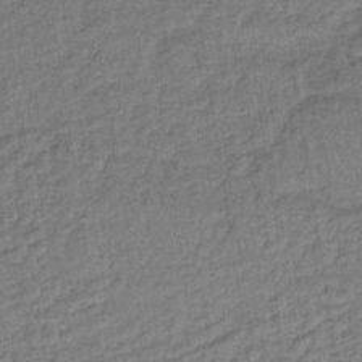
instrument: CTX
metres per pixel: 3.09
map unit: lHb
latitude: -35.5021
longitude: 65.7667
